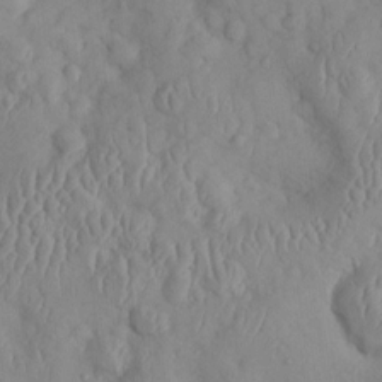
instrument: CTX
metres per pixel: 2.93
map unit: Htu
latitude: 2.1578
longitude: 148.2740
